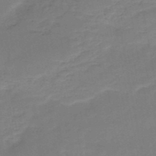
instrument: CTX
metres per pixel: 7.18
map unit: HNb
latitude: -49.6722
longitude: -39.4615
